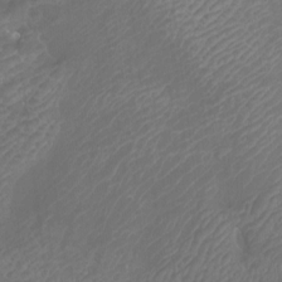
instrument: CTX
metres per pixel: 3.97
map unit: Nhu
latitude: -9.7666
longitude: -70.5735
